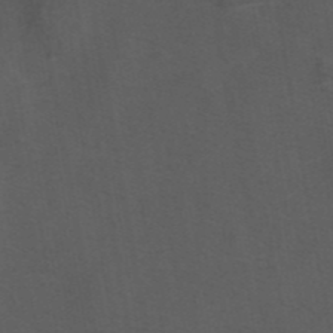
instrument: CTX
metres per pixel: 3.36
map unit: eAb
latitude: 43.8206
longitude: 106.1228
